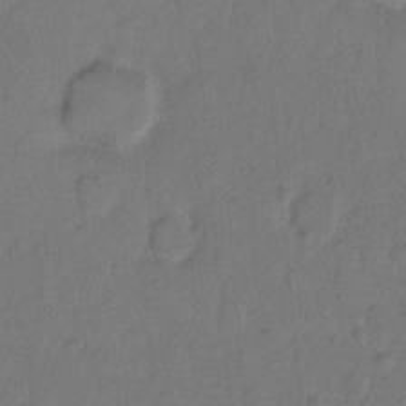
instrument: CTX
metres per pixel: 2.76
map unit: Hto
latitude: 7.5182
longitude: -61.7071
